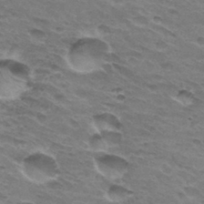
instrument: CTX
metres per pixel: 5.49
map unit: Hto
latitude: 31.9717
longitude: -46.2334
